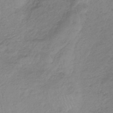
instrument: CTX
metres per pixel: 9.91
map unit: HNb
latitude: -33.1054
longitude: 63.8611
